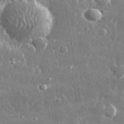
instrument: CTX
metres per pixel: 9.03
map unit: lHvf
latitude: 31.0837
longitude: -90.8191
